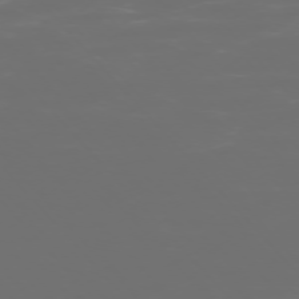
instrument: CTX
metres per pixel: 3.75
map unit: Ap
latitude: -75.4077
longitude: -75.9906
